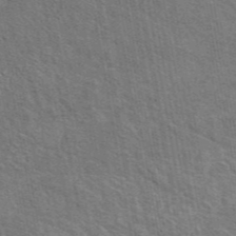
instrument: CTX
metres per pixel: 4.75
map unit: eAb
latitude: 43.8772
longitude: 110.4251
